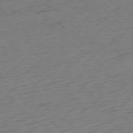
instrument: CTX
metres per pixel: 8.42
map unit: Ap
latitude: -77.1053
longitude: -79.2348
